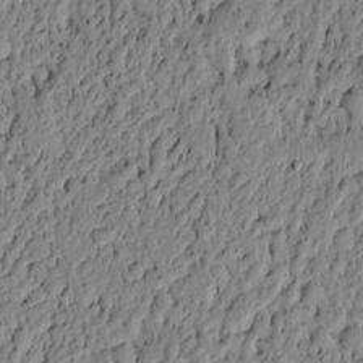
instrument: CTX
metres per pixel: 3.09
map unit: lAvf
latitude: 5.2726
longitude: 165.0298
